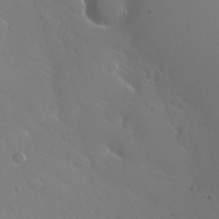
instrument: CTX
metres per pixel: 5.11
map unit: Hto
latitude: -2.8407
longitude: -34.4979
